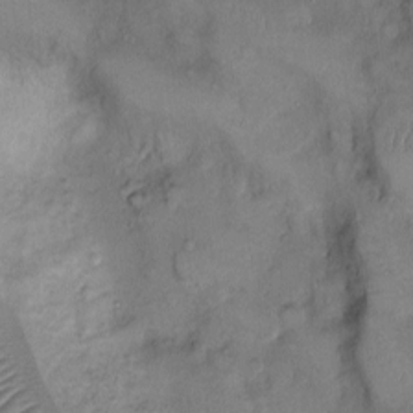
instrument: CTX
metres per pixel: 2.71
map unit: Ht
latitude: -3.0108
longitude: -14.5924
